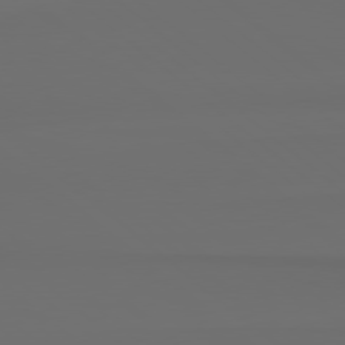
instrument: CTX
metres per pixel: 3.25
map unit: Hpe
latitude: 78.5357
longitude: -133.4049
